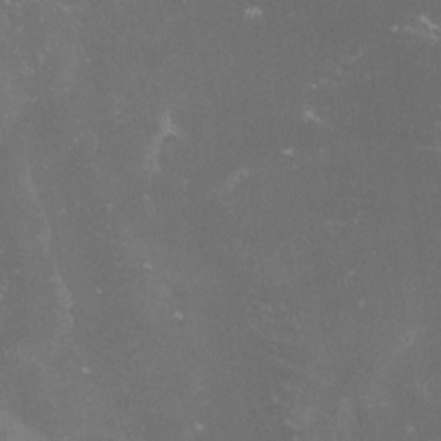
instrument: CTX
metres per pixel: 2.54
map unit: lHvf
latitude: -14.0850
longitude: -99.5371
